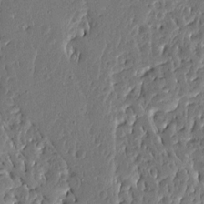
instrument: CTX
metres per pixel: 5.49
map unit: Ave
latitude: 13.3860
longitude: -137.8395
